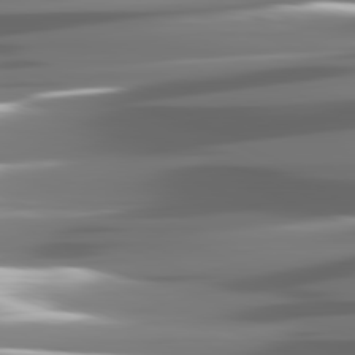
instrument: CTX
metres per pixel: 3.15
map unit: lApd
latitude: 81.5371
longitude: -142.5357
